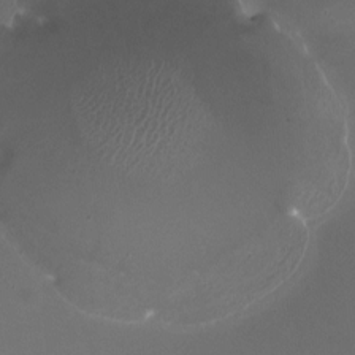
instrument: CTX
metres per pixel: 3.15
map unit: HNhu
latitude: -2.6329
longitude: -2.8191
